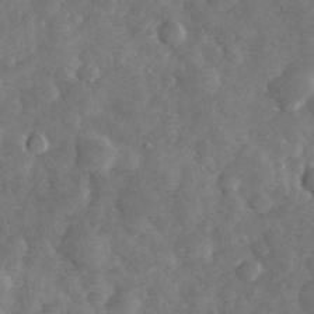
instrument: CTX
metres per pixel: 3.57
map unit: eHh
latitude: 34.2711
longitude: -69.0081
